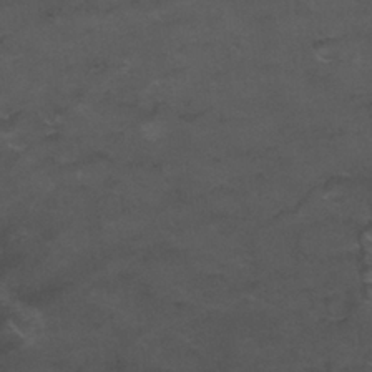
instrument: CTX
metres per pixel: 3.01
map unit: Nhu
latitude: 26.1200
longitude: -53.7261
